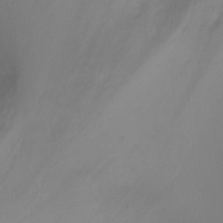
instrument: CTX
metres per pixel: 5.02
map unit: Ht
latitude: 2.2144
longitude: -34.2522
